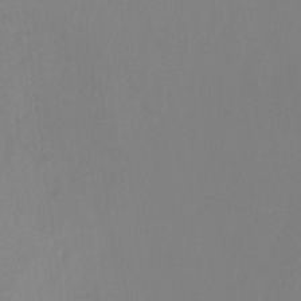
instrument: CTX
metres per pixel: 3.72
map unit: Ht
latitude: -14.6519
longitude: -53.0459
